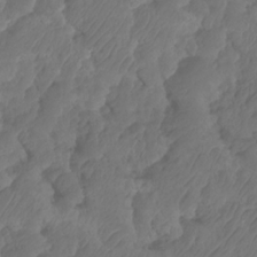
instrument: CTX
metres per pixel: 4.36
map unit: HNhu
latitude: -24.5385
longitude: 50.3684
